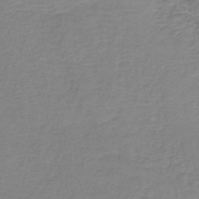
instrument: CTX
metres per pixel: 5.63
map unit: lHb
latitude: -41.8233
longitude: 59.8422
